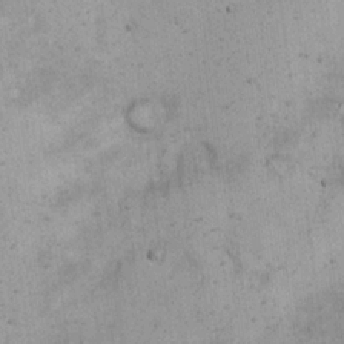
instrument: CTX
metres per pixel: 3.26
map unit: eHh
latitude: 18.7057
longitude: -61.0458
